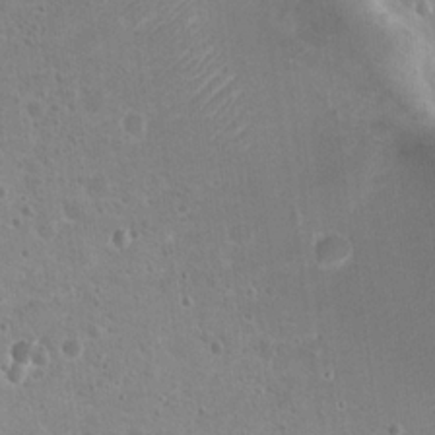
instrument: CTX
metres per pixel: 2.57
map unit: Nhu
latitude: 17.1214
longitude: -32.7813
